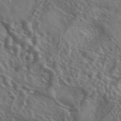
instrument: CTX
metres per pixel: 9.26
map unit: ANa
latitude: 44.4979
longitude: 27.3509
